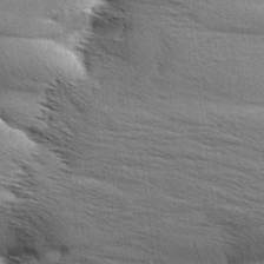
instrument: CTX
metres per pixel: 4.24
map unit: Aa
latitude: 5.9150
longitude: -136.7813
